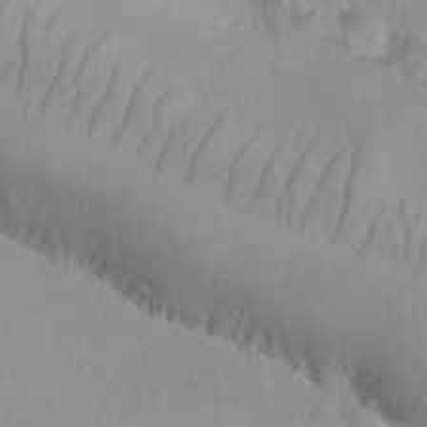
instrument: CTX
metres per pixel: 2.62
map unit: eHh
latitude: -9.9178
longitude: -66.6301
